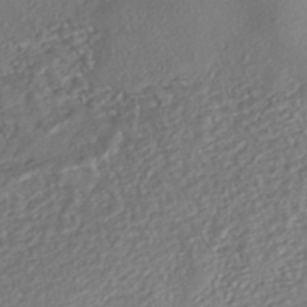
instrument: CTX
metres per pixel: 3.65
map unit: eHh
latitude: -42.4628
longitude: 118.8597
